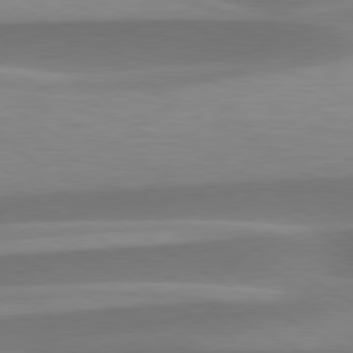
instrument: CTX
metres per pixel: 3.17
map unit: lApd
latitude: 79.7072
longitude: -93.9906
